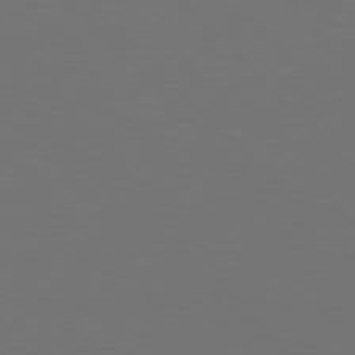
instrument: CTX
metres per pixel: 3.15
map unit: Hpe
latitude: 77.2348
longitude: -167.3481
